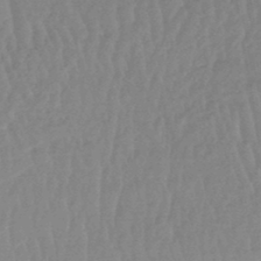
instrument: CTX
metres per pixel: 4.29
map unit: lHb
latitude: -44.4818
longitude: 79.8422
